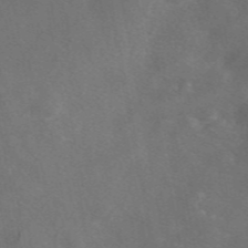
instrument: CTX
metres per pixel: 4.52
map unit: eAb
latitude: 47.3671
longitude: 117.4832
